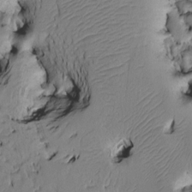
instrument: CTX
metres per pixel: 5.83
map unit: Htu
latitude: -4.8786
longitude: 156.5574
